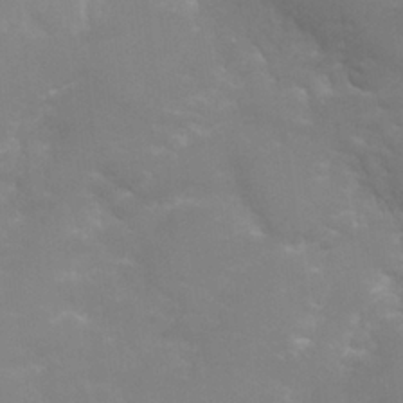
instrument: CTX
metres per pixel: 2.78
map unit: Nhu
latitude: 25.2914
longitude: -53.8961
